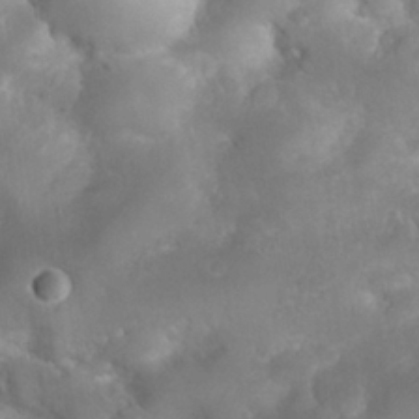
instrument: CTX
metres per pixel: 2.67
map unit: Nhu
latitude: 26.6491
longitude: -63.7639
